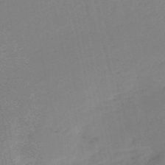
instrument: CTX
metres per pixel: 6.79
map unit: HNb
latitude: -53.1998
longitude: -39.6505
